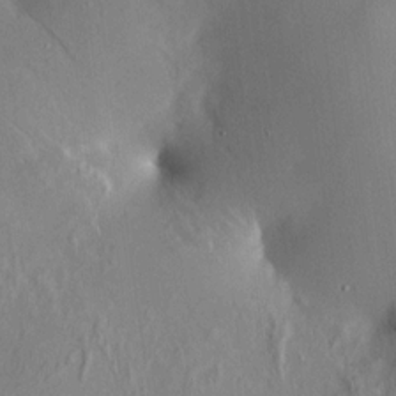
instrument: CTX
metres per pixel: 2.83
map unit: HNhu
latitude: 12.0633
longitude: 11.3888
